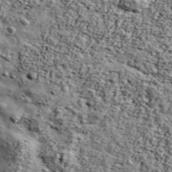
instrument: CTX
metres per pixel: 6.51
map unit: Ave
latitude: 43.2915
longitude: -110.7624
